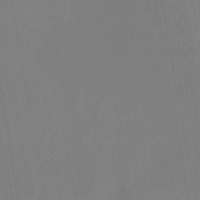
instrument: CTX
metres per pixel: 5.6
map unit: eHb
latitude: -38.3495
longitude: 75.0676
